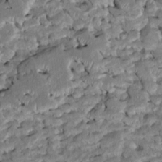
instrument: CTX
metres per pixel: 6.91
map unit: Htu
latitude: -7.2943
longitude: 145.6911
